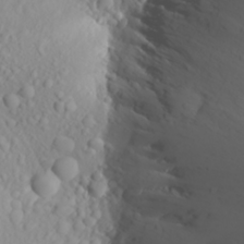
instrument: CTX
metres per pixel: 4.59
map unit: Aa
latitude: 24.0444
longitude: -146.2334
